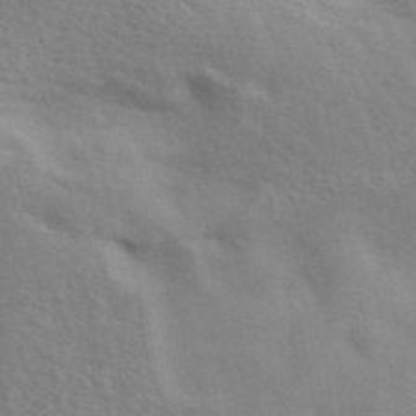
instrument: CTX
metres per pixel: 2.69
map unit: ANa
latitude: 45.4048
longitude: 25.6722
